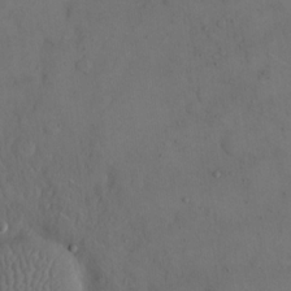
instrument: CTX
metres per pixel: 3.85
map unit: eHh
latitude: 15.8395
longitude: -67.6316
